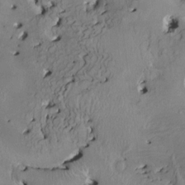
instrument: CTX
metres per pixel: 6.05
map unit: HNhu
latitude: 4.1578
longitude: -5.1970
